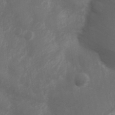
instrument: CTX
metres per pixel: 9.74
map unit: Nhu
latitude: -0.9164
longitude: -78.3468
